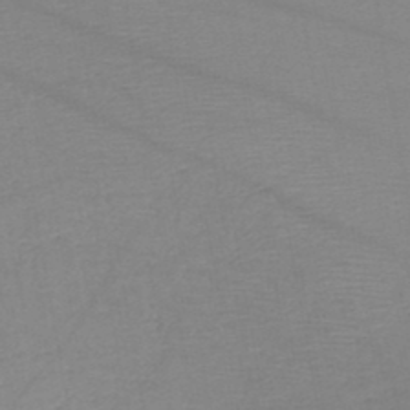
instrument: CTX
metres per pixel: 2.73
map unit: HNb
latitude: -45.4077
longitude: -42.8002
